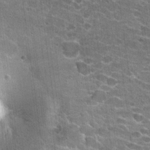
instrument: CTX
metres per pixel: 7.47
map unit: Hto
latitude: 23.6694
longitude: -42.9703
